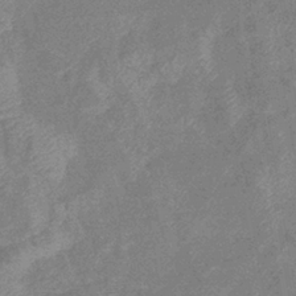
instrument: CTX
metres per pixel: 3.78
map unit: eHb
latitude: -37.7855
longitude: 77.2754
